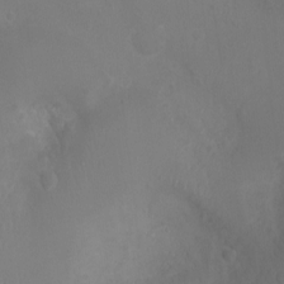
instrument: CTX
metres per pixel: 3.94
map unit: Ht
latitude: -2.7463
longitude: -18.2522
